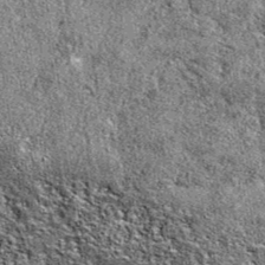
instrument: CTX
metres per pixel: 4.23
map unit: eAb
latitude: 38.6679
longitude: 105.6344
